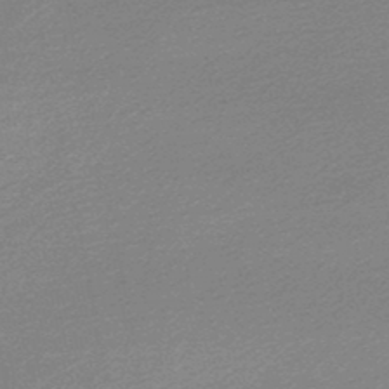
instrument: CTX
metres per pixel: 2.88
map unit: lHb
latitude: -48.1039
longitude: 66.5007
